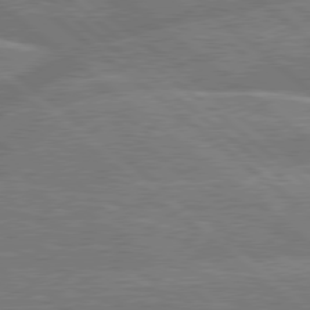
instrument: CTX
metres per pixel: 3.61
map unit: Hpe
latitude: 79.0270
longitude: -152.6491
